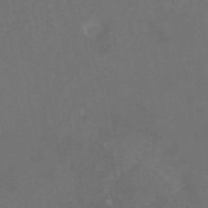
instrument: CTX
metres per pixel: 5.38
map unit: eAb
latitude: 46.1011
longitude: 115.2187
